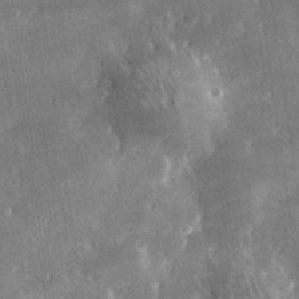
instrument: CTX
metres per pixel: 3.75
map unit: lHvf
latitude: 31.6505
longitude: -91.8772
